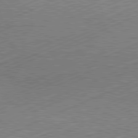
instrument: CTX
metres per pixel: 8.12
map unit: Hpe
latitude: -82.1417
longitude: 11.8234
